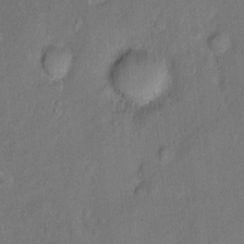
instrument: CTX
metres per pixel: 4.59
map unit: Hto
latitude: -7.1053
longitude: -35.5182
